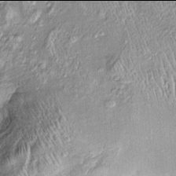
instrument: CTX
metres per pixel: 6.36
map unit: Htu
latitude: -6.0094
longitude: 158.7463
